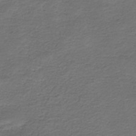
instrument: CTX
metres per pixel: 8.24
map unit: HNb
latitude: -43.6343
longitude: 50.7652
